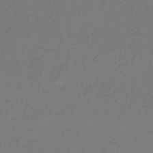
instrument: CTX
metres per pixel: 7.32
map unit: HNhu
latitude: -42.7085
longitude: 96.8030
